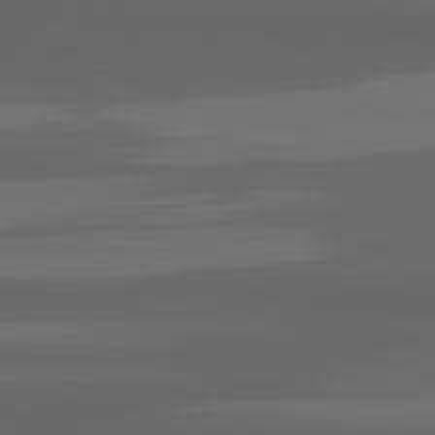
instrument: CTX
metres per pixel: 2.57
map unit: lApd
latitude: 82.8946
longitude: -132.8191
